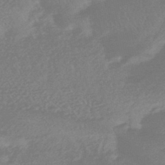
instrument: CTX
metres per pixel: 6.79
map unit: HNhu
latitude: -45.6155
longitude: 91.4644
